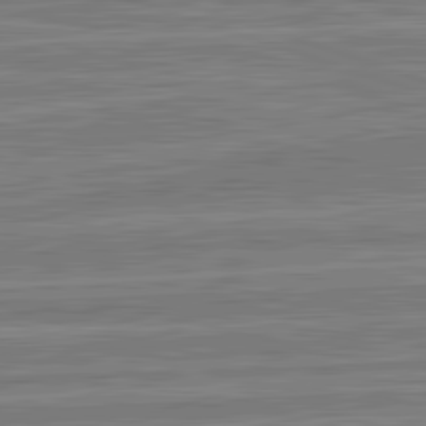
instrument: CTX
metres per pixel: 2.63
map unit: lApd
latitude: 82.8569
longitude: 179.0297
